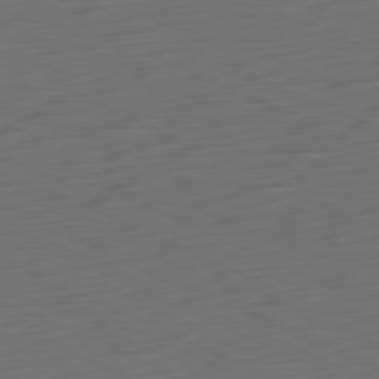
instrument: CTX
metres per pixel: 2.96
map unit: Ap
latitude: -81.2754
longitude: -60.3845
